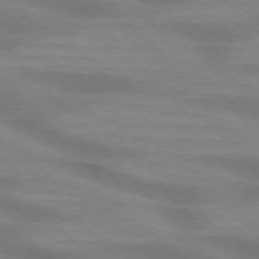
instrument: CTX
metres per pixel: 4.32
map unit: lApd
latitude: 74.7435
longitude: -61.6505
